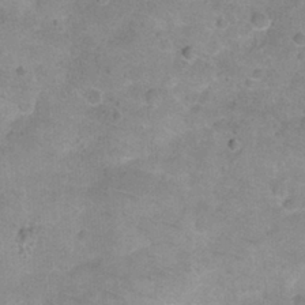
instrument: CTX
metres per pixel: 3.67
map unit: Ht
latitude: 1.1025
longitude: -33.0836
